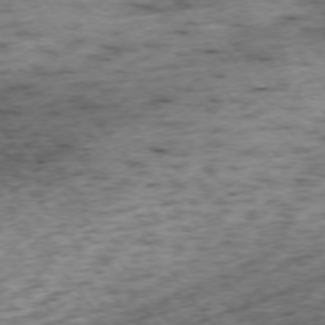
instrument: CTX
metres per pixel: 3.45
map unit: Ap
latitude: -74.1795
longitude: -72.9136
